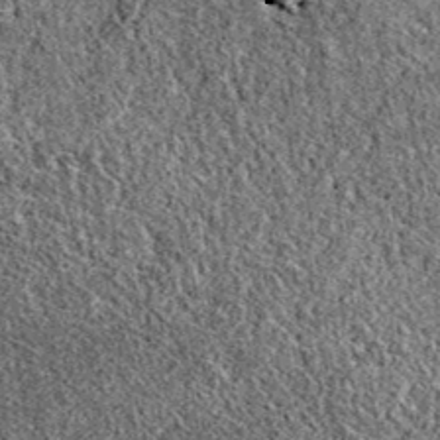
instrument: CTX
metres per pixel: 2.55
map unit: eAb
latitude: 37.8205
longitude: 110.9542
